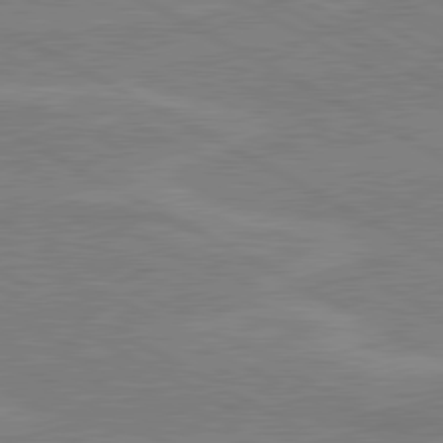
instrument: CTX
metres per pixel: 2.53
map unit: lApd
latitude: 80.5357
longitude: 121.5399
